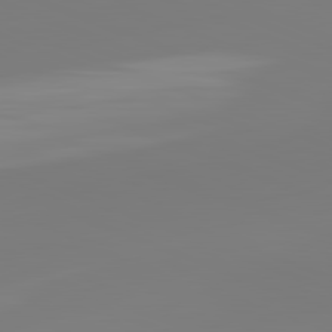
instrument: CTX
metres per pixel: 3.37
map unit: lApd
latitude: 82.0444
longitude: -159.5749
